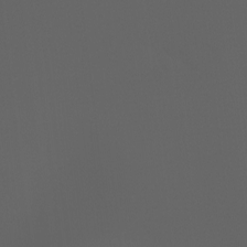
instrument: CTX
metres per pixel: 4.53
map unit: Ht
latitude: -3.5399
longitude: -60.6679
